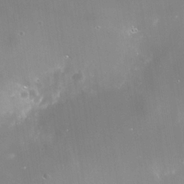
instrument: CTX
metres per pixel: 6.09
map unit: Nhe
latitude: -36.2550
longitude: -118.2144
